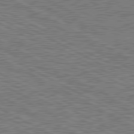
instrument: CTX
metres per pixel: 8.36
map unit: lApd
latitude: 80.7435
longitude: 118.1984
